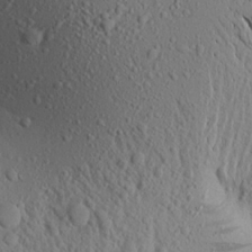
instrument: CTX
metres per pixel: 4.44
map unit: Aa
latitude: 17.1781
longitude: -147.8773
